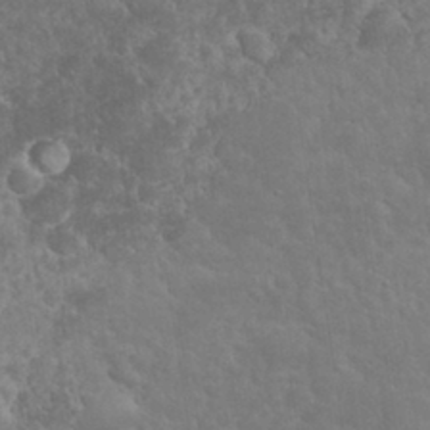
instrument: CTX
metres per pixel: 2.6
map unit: eHh
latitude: 32.9514
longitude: -64.1011
